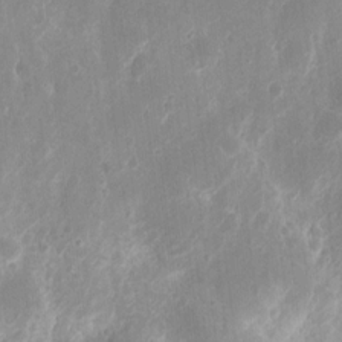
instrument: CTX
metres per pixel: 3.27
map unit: eHh
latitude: 10.1389
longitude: -71.5371
